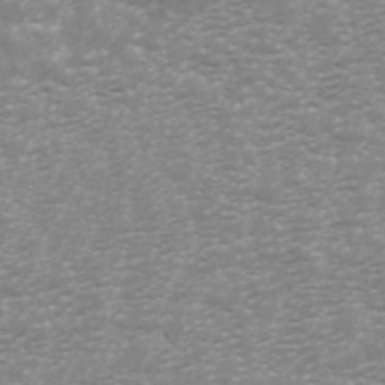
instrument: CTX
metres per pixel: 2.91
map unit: ANa
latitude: 44.7813
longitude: 29.1998
